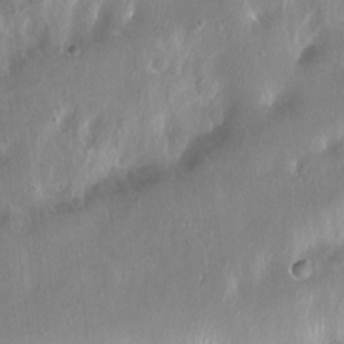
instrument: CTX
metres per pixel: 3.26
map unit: Hto
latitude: -13.3321
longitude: -42.0444
